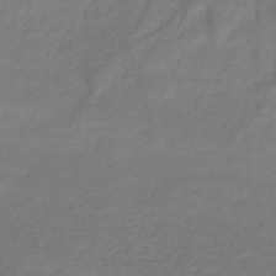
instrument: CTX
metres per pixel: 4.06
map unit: eHb
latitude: -31.9745
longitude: 74.9731
